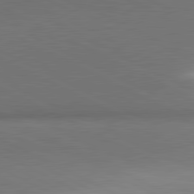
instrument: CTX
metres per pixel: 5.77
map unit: lApd
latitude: 81.3482
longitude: 154.5574
